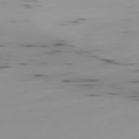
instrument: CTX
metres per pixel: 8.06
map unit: Ap
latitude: -77.8611
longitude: -65.0836
